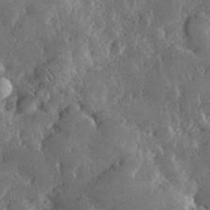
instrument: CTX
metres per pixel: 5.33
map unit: lHvf
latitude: 33.1592
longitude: -89.9339
